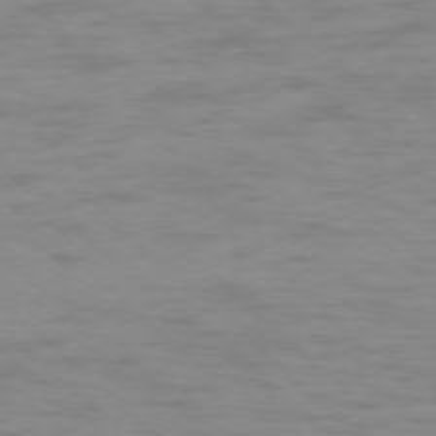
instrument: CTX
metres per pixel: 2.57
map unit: Ap
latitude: -77.0675
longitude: -77.3670
